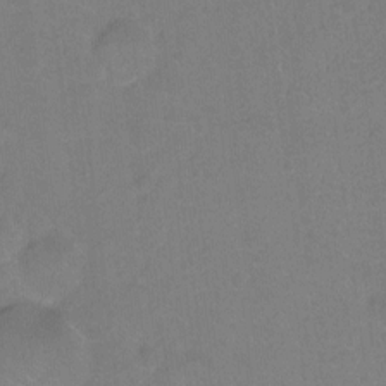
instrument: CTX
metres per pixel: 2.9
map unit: Hto
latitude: -4.6896
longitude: -35.8016
